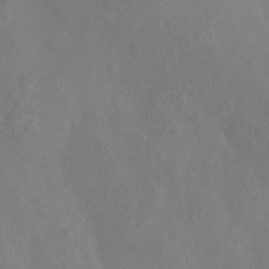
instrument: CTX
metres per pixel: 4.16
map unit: Nhu
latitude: -8.5763
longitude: -40.9324
